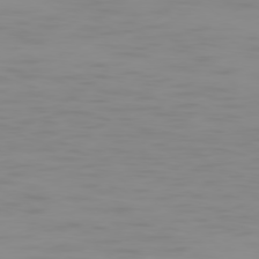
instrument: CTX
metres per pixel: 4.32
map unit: Ap
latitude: -79.2565
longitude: -94.9325
